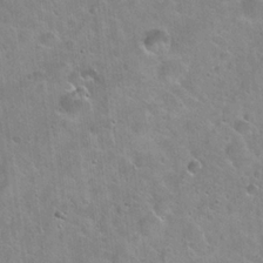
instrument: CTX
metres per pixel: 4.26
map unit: Hto
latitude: 21.7828
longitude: -53.6694
